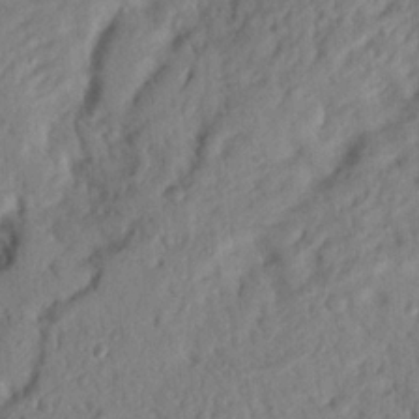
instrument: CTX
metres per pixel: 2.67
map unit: Nhu
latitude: 20.5924
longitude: -76.9891
